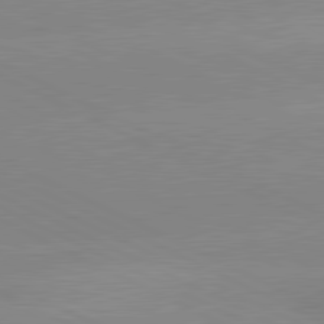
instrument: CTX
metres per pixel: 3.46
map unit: lApd
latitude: 81.3482
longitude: -151.0269
